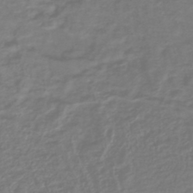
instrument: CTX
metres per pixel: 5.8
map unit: lHb
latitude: -41.5210
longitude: 76.7652
